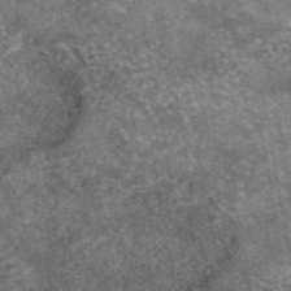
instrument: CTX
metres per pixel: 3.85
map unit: eAb
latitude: 45.8205
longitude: 123.7856
